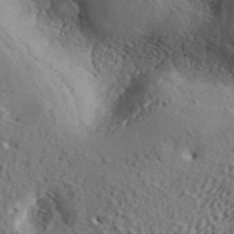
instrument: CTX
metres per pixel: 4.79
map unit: ANa
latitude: 41.0080
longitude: 52.6518
